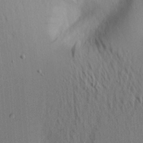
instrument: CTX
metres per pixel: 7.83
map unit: Aa
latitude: 20.8947
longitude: -143.8772
